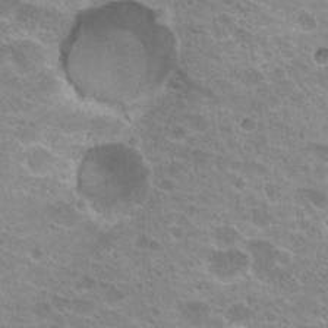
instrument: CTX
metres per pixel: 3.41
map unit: Hto
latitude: 21.2726
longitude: -38.3467
